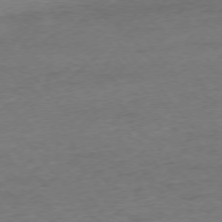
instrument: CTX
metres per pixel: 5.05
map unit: Ap
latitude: -75.9745
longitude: -81.2915
